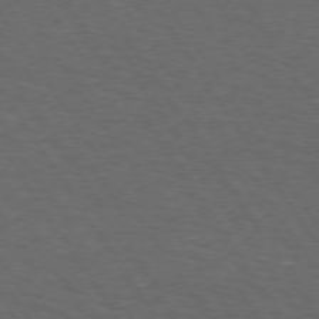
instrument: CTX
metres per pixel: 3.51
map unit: Hpe
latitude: 73.3482
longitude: -125.0647
